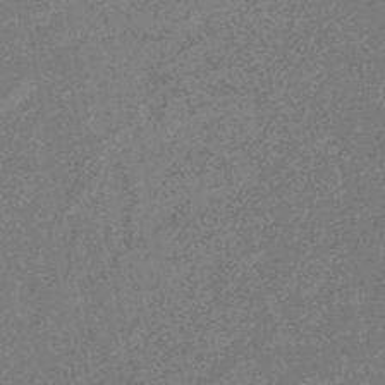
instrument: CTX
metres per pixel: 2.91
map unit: HNhu
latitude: -44.8408
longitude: 99.5588
